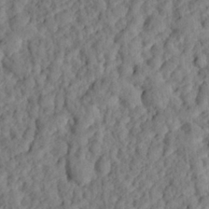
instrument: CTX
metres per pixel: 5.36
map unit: eHh
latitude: 26.2523
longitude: -78.6680
